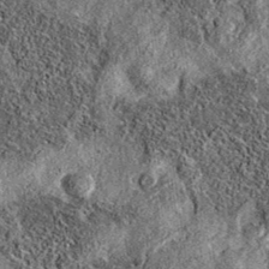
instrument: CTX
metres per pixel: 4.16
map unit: eAb
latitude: 36.0633
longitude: 109.0297
